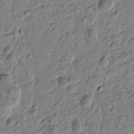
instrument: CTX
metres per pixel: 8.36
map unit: Htu
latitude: -2.1794
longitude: -179.3860
